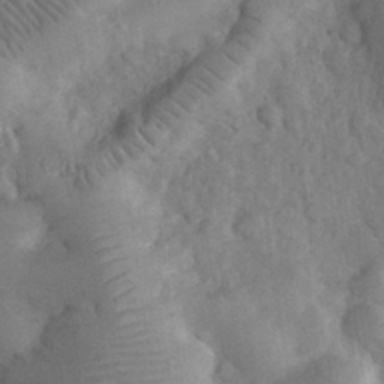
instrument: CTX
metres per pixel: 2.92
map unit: eHh
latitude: 32.9136
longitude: -68.8191
